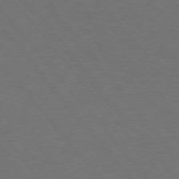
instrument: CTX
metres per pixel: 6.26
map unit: Ap
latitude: -76.1606
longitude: -62.2901
